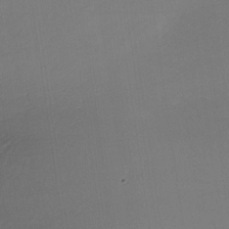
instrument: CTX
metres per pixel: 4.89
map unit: Nhe
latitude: -31.3698
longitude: -116.6491
